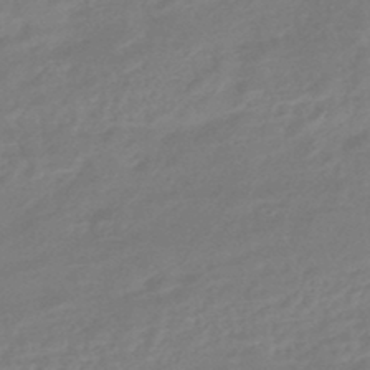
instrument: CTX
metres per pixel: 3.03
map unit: HNhu
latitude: -45.8989
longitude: 92.3873
